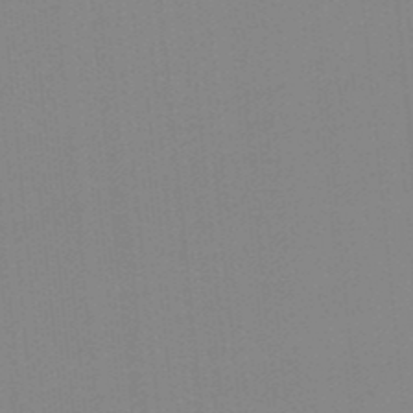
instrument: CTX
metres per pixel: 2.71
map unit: lHb
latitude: -49.1242
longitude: 81.1620
